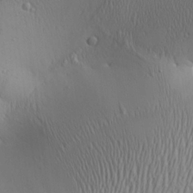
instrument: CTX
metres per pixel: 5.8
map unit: Aa
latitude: 24.9702
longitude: -135.8961
